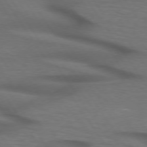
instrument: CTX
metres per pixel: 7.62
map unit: lApd
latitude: 74.4223
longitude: -74.5357
